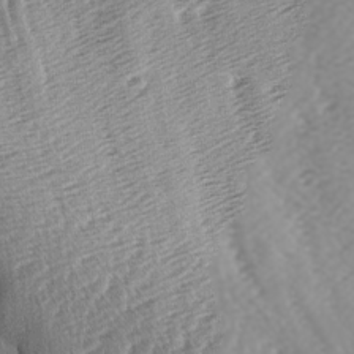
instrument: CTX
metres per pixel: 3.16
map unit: lAa
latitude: -6.1039
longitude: -124.2145
